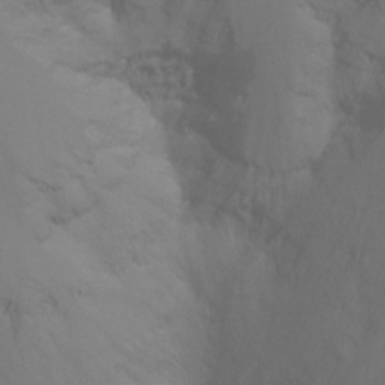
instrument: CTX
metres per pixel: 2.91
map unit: Nhu
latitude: -8.6329
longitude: -51.4615
